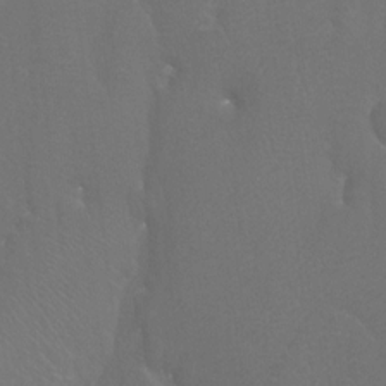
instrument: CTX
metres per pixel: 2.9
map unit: Htu
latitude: -7.1809
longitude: -33.2159
